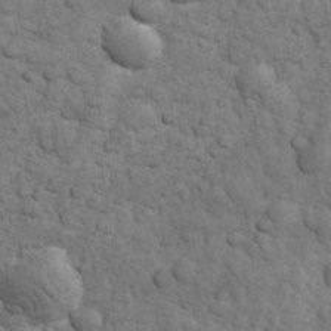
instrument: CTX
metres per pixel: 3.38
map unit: eHh
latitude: 32.8947
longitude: -67.6882
